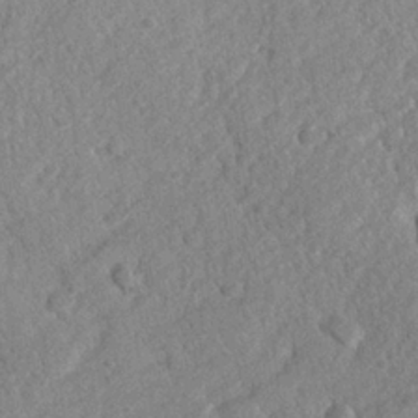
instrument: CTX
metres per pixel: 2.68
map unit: lHvf
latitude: 23.9906
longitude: 144.2740
